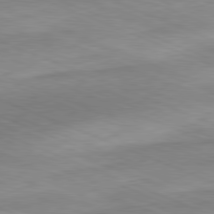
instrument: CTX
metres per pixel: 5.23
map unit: Ap
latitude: -81.9367
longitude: -82.8191
